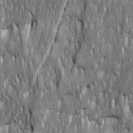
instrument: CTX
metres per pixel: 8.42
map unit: Ave
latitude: 15.7639
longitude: -134.9702
